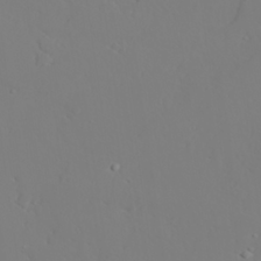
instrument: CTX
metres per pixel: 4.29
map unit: lAvf
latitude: 27.4804
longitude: -107.9150
